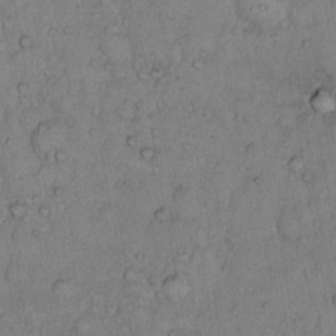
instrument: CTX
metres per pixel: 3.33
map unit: Hto
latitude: 10.1956
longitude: -57.9906
